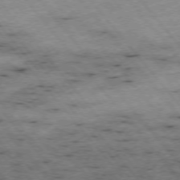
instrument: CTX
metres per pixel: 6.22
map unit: Hpe
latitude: -75.9745
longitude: -17.3104
